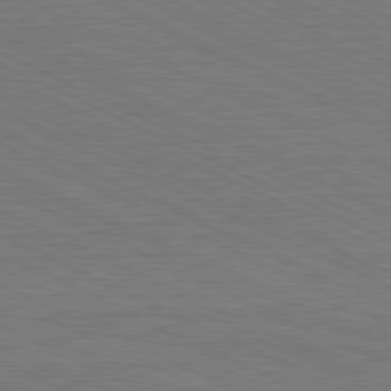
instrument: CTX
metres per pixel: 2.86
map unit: Hpe
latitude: -81.6911
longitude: 18.2173
